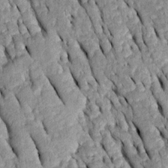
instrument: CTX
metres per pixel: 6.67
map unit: Htu
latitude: -0.6141
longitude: 150.3684
